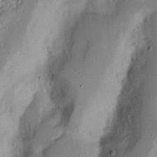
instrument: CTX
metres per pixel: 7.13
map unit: Nhu
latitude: 17.5371
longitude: -74.1767
